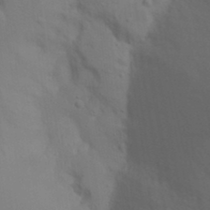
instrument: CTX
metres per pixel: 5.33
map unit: Nhu
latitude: 19.7827
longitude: -73.3671
